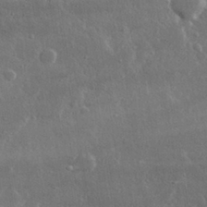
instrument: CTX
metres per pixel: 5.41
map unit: lHvf
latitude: 31.3482
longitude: -90.4412
